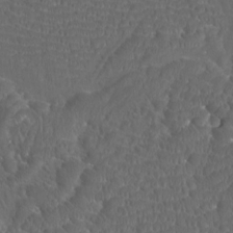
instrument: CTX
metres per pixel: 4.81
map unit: Htu
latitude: -10.9920
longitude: -73.4804
